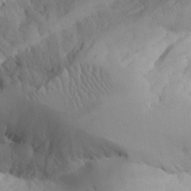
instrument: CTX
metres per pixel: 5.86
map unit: Aa
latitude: 24.7813
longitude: -127.8583
